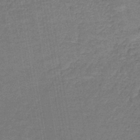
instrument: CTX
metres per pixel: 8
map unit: lHb
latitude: -39.8234
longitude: 60.1795
